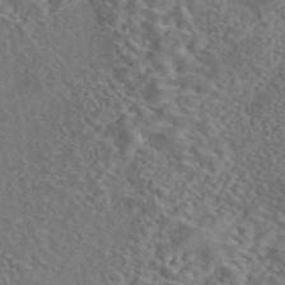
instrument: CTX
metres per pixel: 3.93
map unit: eAb
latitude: 42.8947
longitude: 110.9352
